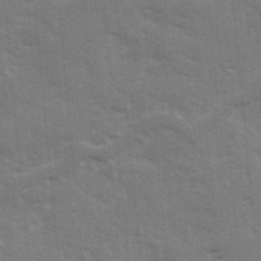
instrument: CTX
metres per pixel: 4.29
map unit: Ave
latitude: 12.5357
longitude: -102.5546
